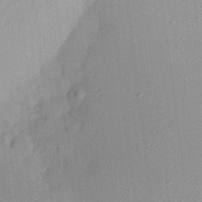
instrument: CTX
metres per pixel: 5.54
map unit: Aa
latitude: 21.7828
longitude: -144.8002
